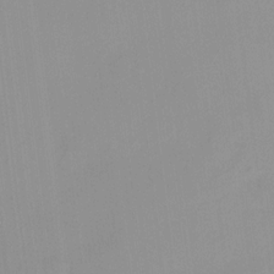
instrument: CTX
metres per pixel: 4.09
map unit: HNhu
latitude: 11.4238
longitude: 9.5588
